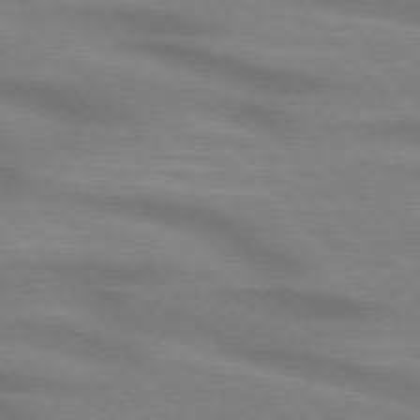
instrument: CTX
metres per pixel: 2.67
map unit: lApd
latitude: 74.7435
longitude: -60.4412
